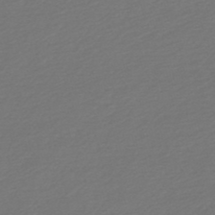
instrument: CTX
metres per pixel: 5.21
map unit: lHb
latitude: -46.8975
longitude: 60.2739
